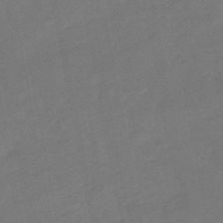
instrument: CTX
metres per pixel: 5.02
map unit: lHb
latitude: -50.4062
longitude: 81.3132
